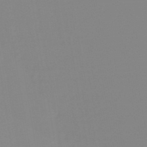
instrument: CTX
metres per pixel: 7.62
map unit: eHb
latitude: -50.0661
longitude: 73.8800
